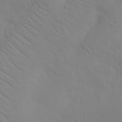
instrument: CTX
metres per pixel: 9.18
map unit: Nhu
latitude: 23.0836
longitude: -73.7450
